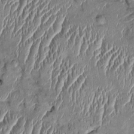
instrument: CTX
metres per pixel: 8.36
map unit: Htu
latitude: -1.7100
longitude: 149.7667
